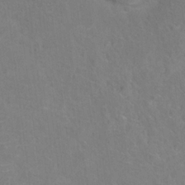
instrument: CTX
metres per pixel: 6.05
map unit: Hto
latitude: 15.4805
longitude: -41.6504
